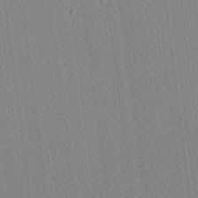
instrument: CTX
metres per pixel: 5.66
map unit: Ave
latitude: 20.8947
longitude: -139.1592
